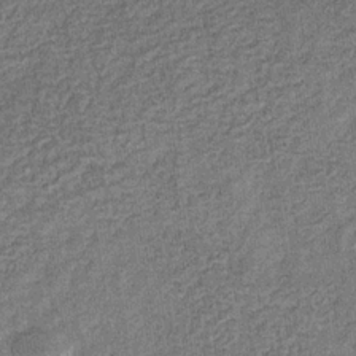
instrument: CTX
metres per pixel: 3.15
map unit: eHb
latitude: -31.4076
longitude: 72.7652
